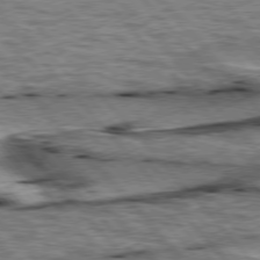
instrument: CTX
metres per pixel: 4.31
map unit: lApd
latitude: 76.5923
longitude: -71.6694
